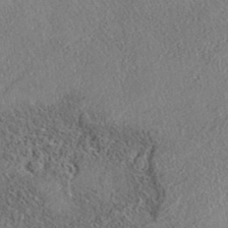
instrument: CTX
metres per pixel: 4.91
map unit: eAb
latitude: 35.9150
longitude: 110.4251
